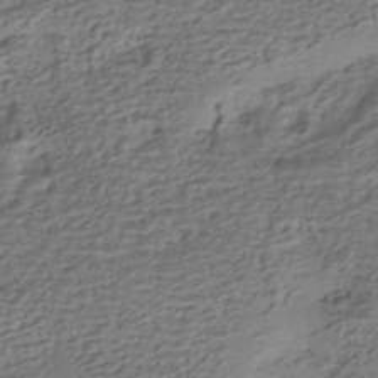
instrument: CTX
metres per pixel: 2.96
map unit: HNhu
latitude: -42.3873
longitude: 101.3131
